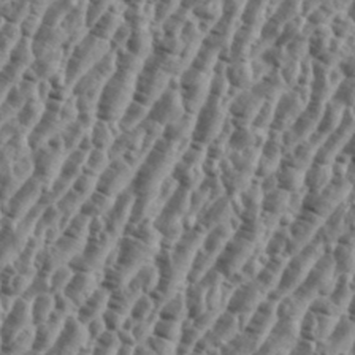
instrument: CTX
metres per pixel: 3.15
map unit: eHh
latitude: 36.3090
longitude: -135.8016
